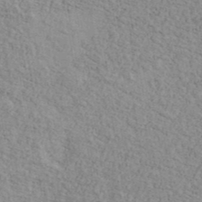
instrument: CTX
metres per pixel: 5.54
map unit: Ave
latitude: 41.6882
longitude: -109.7071
